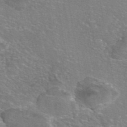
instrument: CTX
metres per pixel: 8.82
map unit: eAb
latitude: 45.9528
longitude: 106.5196
